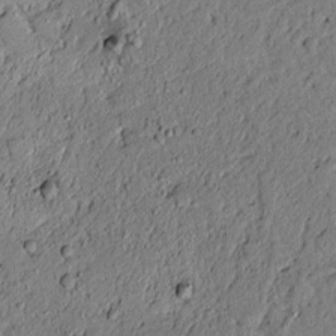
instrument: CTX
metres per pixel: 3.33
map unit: lAvf
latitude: 4.8191
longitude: 167.3887
